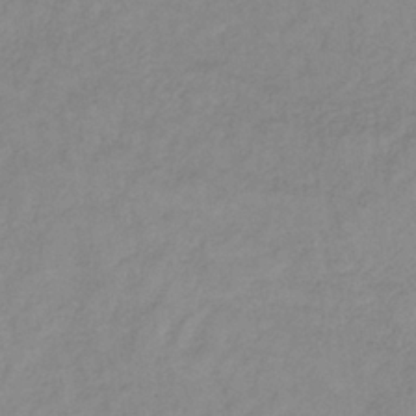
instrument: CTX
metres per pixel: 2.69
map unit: lHb
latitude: -36.2550
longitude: 70.7085
